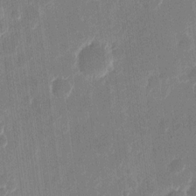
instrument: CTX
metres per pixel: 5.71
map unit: eHh
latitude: 11.0836
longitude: -70.1956
